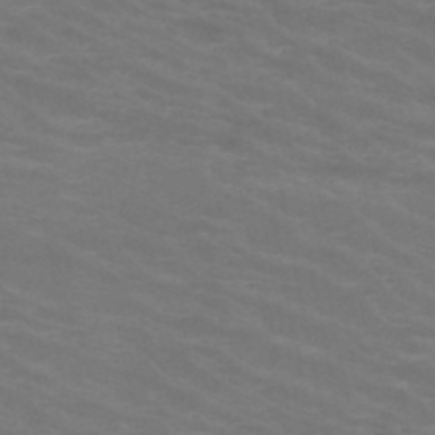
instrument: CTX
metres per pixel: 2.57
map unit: HNb
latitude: -47.6344
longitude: -46.9325
